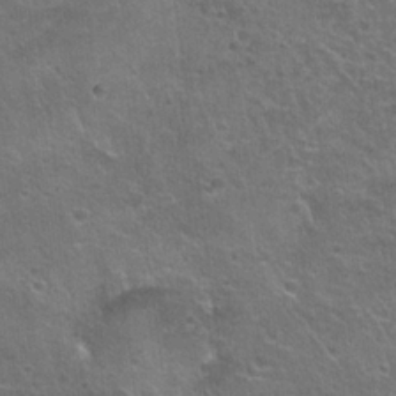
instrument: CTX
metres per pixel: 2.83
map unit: Hto
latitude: 21.2726
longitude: -43.0836
